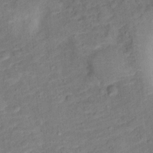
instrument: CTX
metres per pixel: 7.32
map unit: Ht
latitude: 12.8947
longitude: -39.5560
